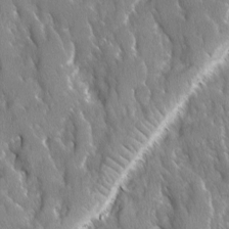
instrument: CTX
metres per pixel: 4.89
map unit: Ave
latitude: -11.1998
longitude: -118.9891
